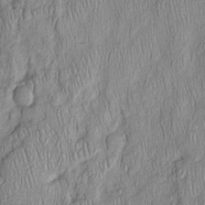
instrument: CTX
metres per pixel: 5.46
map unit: Htu
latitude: -5.6344
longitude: 155.1998
